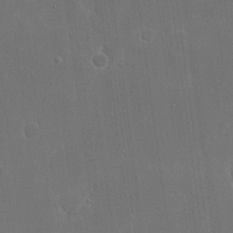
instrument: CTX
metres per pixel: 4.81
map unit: eHh
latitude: 19.8583
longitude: -67.5371
